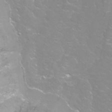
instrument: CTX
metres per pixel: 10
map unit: Nhu
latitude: -9.1053
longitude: -71.2537
